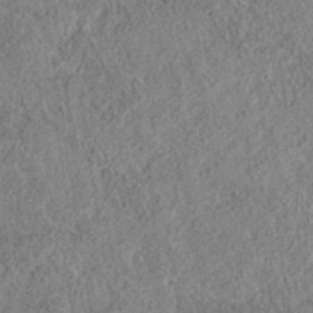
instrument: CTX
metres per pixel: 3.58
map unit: eAb
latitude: 36.5357
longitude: 112.3117
